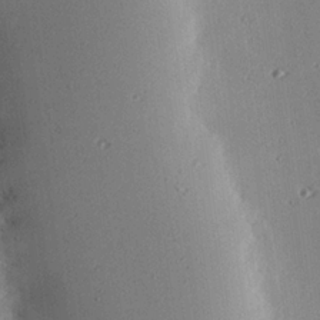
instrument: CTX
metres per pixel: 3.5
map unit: eHh
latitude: 23.6883
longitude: -90.1578
